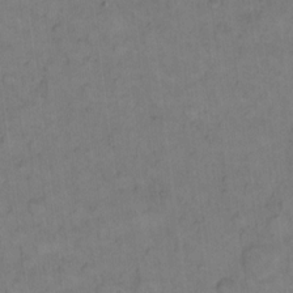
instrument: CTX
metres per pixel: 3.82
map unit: eHh
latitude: 14.3279
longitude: -66.1766
